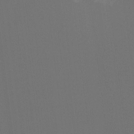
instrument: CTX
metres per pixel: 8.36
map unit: Hto
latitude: -7.6344
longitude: -51.0080
